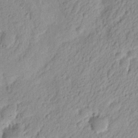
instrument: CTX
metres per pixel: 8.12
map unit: Nhu
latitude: 13.1025
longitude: -73.2537
